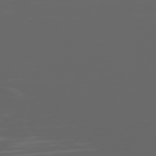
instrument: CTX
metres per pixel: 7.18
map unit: Hpe
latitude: 74.0633
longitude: -126.9325
